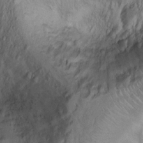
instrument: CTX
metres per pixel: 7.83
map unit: Ht
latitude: 12.0255
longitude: -31.9906
